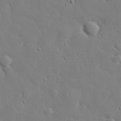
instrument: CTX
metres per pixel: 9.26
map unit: eHh
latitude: 29.0080
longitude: -81.4804
